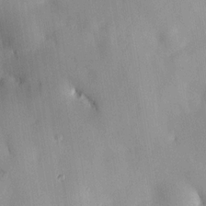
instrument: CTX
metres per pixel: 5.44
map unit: HNhu
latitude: 15.3482
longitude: 12.2740
